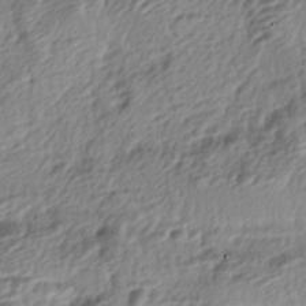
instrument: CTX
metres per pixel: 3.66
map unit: lAa
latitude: -4.8597
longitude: -122.9136
